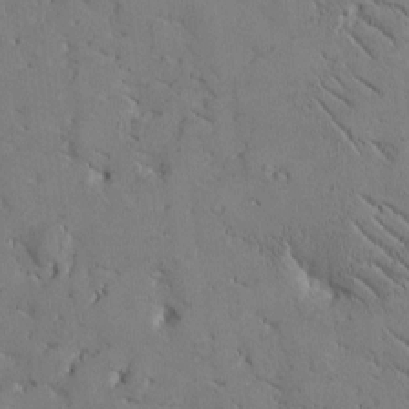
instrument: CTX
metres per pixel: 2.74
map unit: Htu
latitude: -1.6155
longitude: 175.6343
